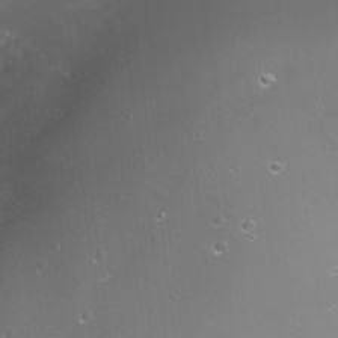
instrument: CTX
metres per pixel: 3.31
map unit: Nhe
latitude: -35.8611
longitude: -118.3467
